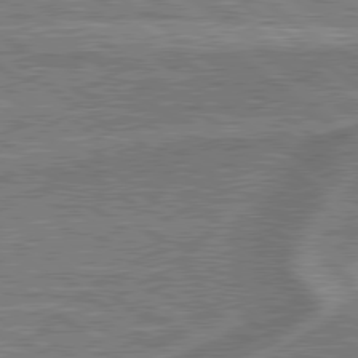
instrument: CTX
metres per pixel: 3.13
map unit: lApd
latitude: 79.4805
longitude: 174.7463
